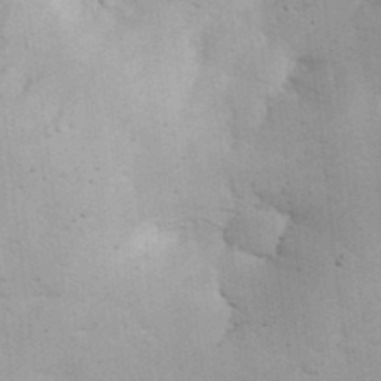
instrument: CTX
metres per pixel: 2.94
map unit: eHh
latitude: 35.2348
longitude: -68.4979
